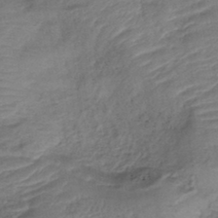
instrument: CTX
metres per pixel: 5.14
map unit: lHb
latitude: -41.4265
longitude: 78.0472
